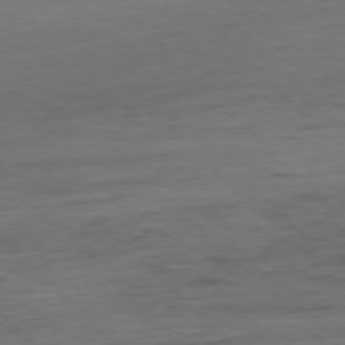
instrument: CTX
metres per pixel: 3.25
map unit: Hpe
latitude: -77.5210
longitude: 14.9920
